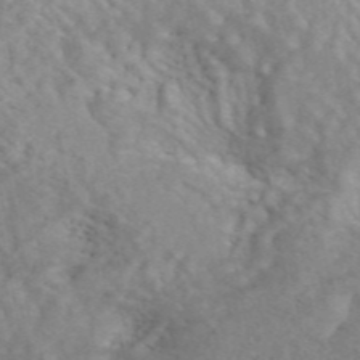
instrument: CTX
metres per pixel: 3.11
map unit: ANa
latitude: 46.2901
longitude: 26.9730
